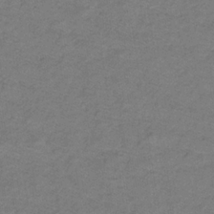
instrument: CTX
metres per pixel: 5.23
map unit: lHb
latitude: -32.7086
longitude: 65.1431
